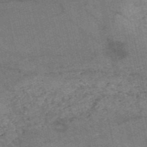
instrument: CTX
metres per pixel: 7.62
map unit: HNb
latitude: -53.9367
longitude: -46.1767
